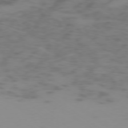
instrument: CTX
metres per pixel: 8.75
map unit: Ap
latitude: -77.7667
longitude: -65.7261
